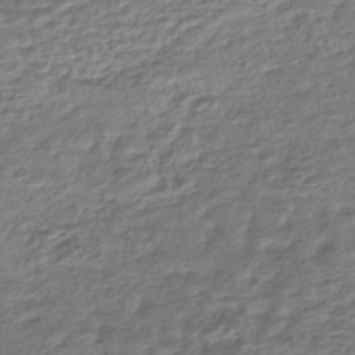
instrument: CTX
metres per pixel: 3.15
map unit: HNhu
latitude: -44.4818
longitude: 101.2942
